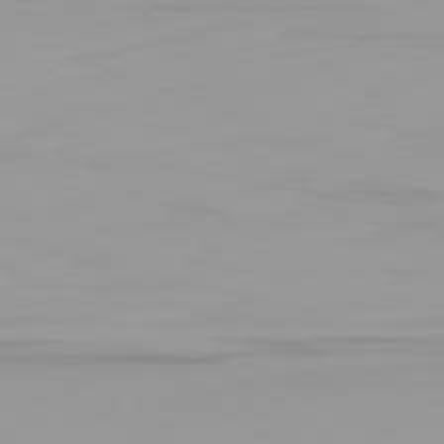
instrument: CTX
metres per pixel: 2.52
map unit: Ap
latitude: -79.4454
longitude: -94.6302
